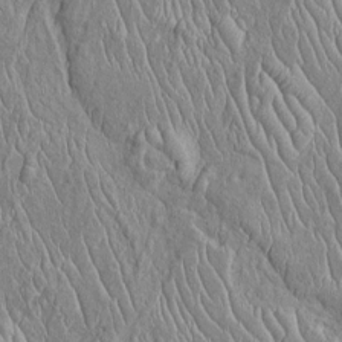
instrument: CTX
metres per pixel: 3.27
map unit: Htu
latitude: -6.1039
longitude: 153.6344
